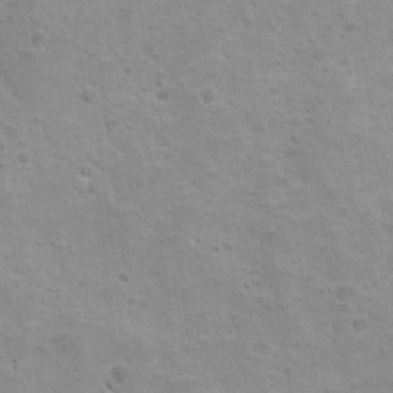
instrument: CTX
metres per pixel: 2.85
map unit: Ave
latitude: 10.2334
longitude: -104.6680
